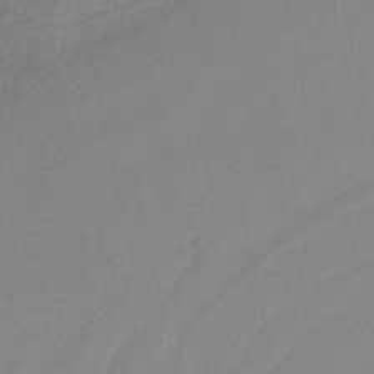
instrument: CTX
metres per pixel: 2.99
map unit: HNb
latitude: -36.8974
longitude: 56.3306
